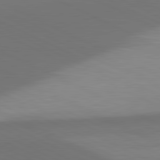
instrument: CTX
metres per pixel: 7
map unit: lApd
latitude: 81.3671
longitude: 138.0661
